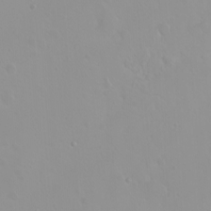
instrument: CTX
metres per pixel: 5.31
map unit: eHh
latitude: 1.9906
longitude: -55.0080
